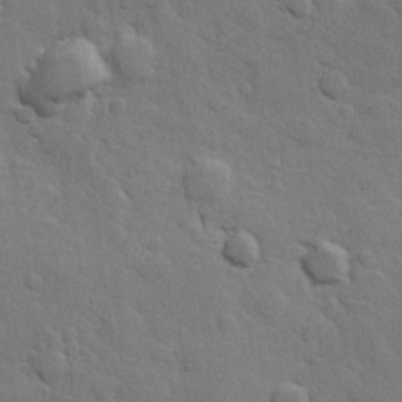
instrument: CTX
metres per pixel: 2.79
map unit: Hve
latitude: 23.6883
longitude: 148.6708
